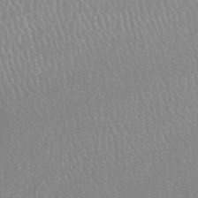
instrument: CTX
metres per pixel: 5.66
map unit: HNhu
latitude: -47.5021
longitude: 98.1228
